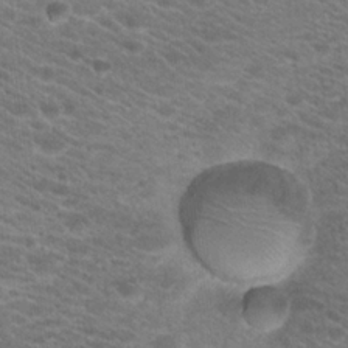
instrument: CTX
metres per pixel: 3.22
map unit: Hto
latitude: 20.0822
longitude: -39.6316
